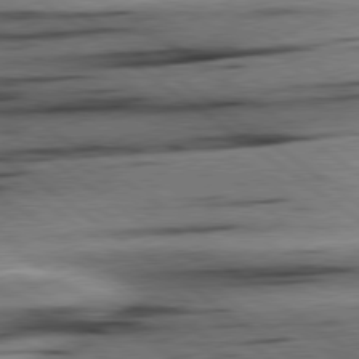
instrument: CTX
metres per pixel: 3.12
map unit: Hpe
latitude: 78.9703
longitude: -155.0269
